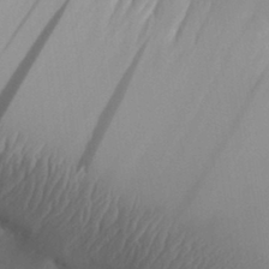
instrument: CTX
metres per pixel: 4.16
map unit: Aa
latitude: 32.2900
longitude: -141.3859
